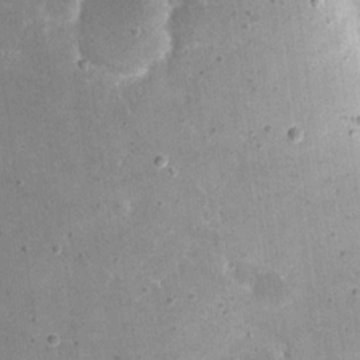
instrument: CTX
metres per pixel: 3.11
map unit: eHh
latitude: 20.3468
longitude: -65.3293
